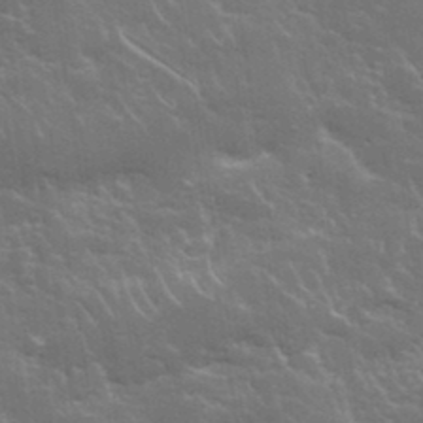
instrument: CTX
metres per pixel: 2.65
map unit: lHvf
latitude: 37.0081
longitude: -91.8016
